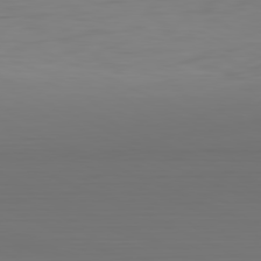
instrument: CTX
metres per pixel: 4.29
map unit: Hpe
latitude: -81.7100
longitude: 6.6518
